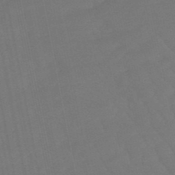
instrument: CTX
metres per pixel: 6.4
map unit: lHb
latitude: -49.5399
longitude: 82.7652
